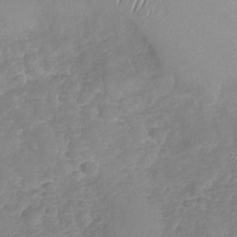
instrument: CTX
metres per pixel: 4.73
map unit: Nhu
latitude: -31.0108
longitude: -59.6505
